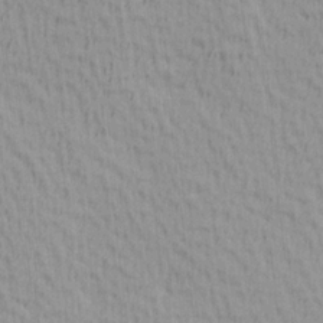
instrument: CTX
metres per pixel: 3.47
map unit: Hve
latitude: 1.5560
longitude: -124.5734
